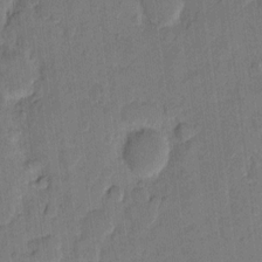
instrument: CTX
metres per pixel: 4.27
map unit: eHh
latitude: 10.8569
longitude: -65.7450
